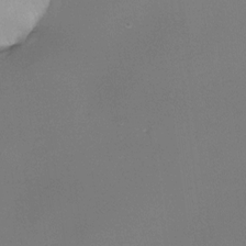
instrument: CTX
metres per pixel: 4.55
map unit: eHh
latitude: -23.1431
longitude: 14.7464
